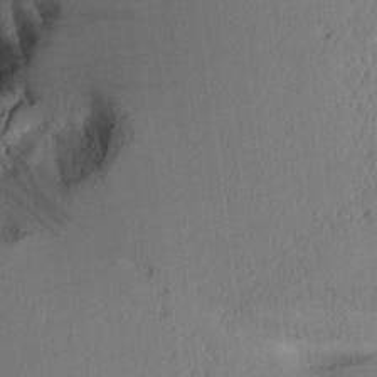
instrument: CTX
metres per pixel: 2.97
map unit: Aa
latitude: 10.6302
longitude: -127.5938
